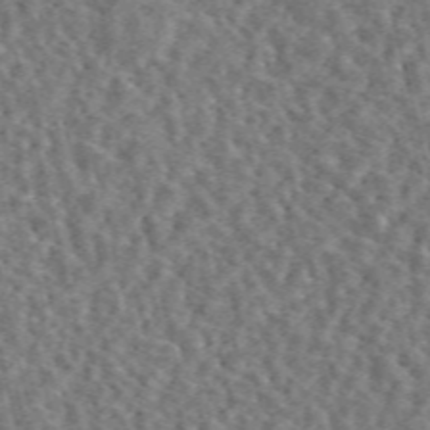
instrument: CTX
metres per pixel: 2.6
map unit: eAb
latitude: 44.7813
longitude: 111.5210
